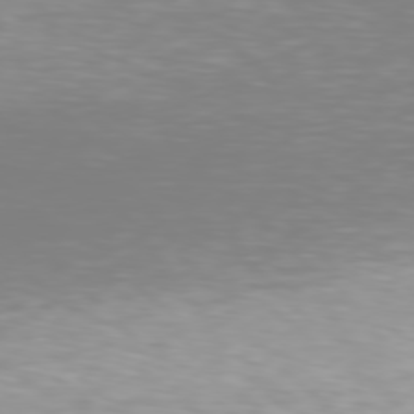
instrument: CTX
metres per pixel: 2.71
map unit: Hpe
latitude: 78.1578
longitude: -135.9339
